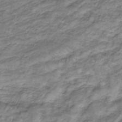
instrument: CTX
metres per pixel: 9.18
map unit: eHb
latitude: -32.5574
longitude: 67.5210
